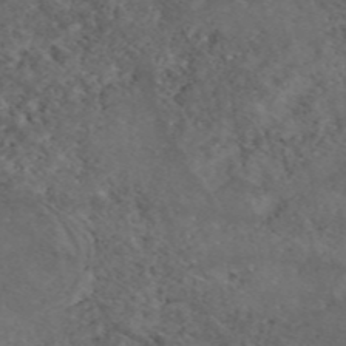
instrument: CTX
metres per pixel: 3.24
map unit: eAb
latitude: 47.7072
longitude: 117.2375
